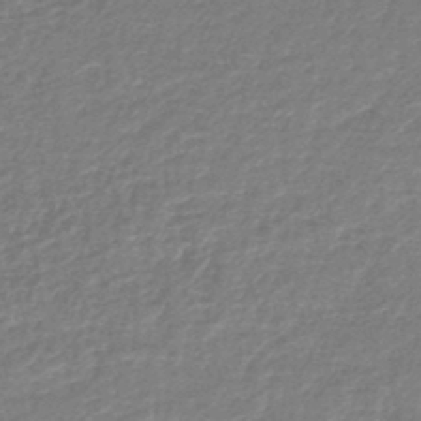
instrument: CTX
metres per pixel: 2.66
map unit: lHb
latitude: -44.2740
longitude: 69.5399
